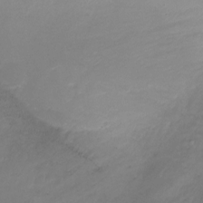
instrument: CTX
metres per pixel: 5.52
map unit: Ht
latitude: 2.3845
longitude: -33.9339
